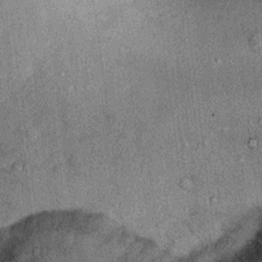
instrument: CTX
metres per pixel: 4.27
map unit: Ht
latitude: 9.3104
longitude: -37.5749
